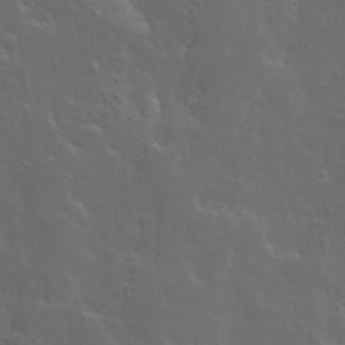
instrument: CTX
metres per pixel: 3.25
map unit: Ave
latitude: 13.7261
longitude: -135.6694
